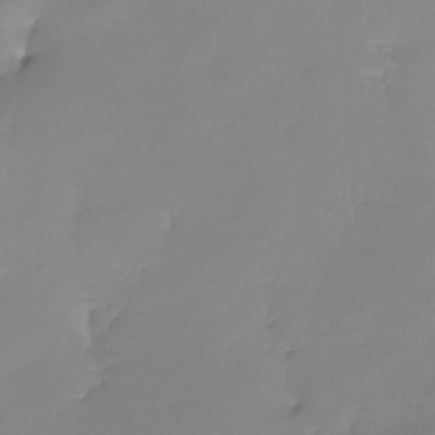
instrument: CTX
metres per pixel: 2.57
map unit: Nhe
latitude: -26.6707
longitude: -109.6127
